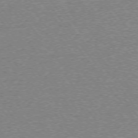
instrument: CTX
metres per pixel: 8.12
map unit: Ap
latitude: -75.9178
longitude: -60.8380
